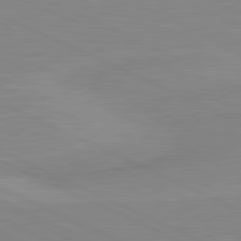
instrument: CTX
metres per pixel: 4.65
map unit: lApd
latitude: 81.5938
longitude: -172.4978
